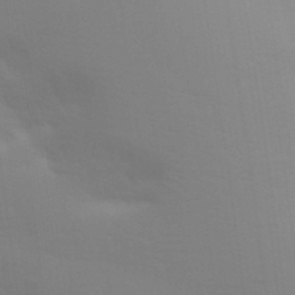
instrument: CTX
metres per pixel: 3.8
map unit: Aa
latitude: 32.6302
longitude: -145.1025
